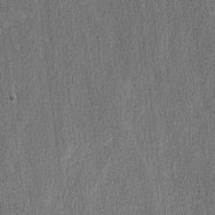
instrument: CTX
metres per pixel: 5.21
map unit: lAvf
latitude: -7.6910
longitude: -114.1010
